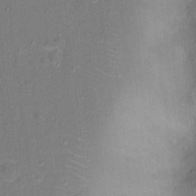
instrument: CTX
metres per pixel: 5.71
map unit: Ht
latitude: 13.3104
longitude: -39.4048
